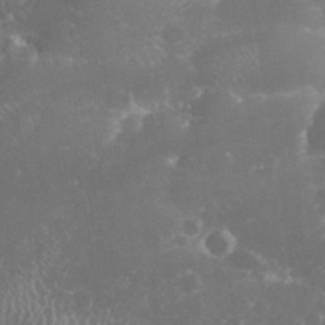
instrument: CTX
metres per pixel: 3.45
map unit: eHh
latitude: 32.6868
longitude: -61.2348
